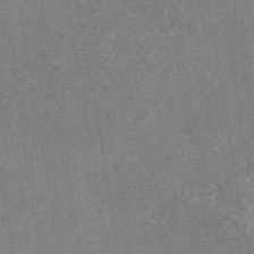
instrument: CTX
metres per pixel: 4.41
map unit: eAb
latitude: 47.5371
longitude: 102.6141
